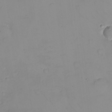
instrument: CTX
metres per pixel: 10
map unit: eHh
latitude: -9.4643
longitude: -66.4034
